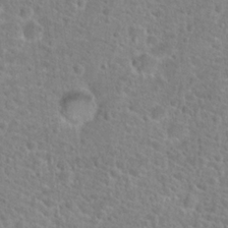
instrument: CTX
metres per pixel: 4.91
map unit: Hto
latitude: 24.5923
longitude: -48.7813
